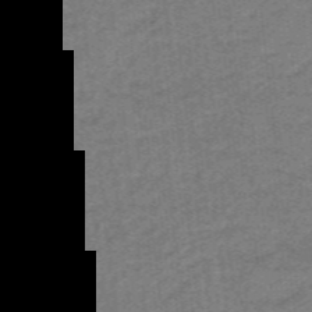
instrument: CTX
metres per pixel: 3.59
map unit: lHb
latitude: -40.9353
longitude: 53.9178
